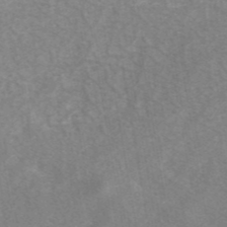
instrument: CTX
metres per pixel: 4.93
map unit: eAb
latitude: 42.7246
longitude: 107.1242
